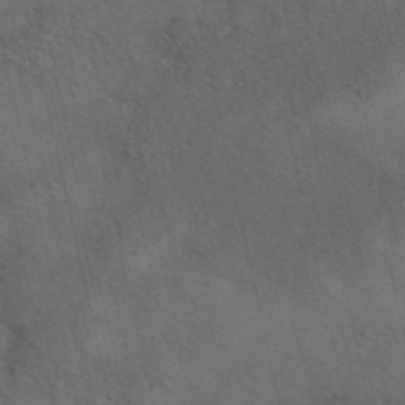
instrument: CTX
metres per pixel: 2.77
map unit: eAb
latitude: 42.5924
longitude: 108.6518
